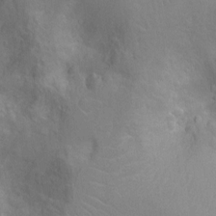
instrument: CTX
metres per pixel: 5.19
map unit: Nhu
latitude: -14.8597
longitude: -25.4804
